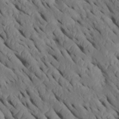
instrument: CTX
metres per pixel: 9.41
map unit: Htu
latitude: 0.4601
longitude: 148.5385
